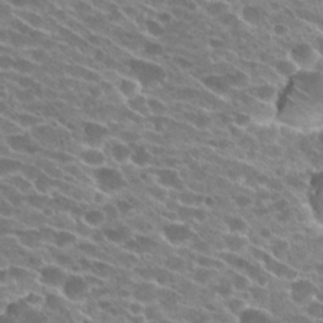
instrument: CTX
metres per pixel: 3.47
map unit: Hto
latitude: 24.5356
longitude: -41.8205
